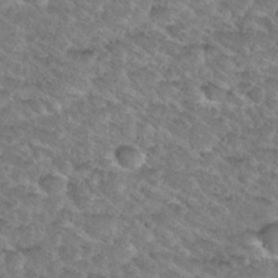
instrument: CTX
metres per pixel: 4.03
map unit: Nhu
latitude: 30.1011
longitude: -49.5182
